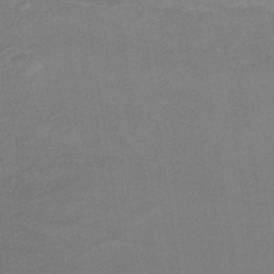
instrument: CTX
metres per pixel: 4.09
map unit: lHb
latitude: -34.5385
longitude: 63.4832
